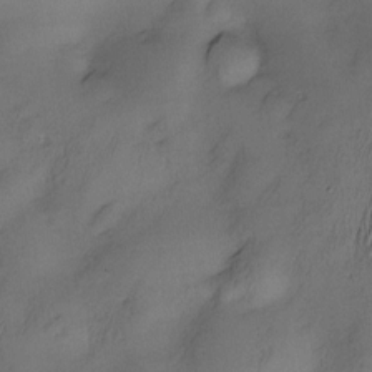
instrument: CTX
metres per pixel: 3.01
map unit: Nve
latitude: -22.8408
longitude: -138.0255
